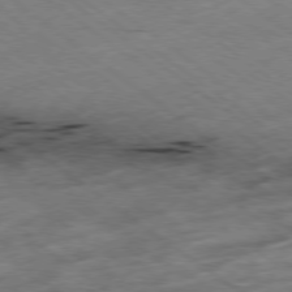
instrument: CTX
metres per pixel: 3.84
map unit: Hpe
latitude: -78.5384
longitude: -22.3845
